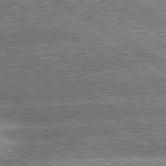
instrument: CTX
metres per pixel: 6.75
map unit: lApd
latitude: 80.2711
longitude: -151.4426
